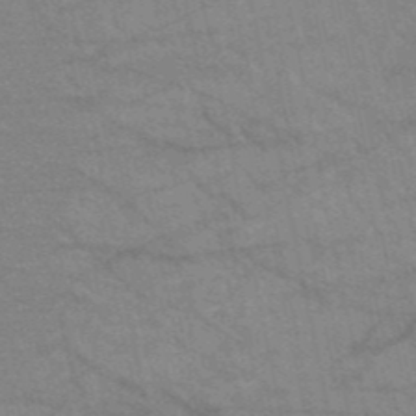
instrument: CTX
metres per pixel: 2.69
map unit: HNb
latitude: -52.3117
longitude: -43.2159
